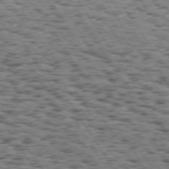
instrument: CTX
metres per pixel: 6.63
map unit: Hpe
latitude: 73.7072
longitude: -135.2537
